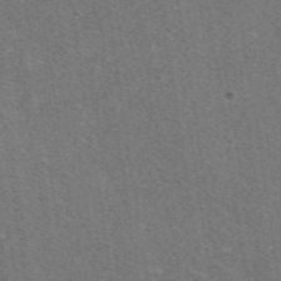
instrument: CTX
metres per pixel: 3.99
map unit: eAb
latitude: 48.1767
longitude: 115.1431
